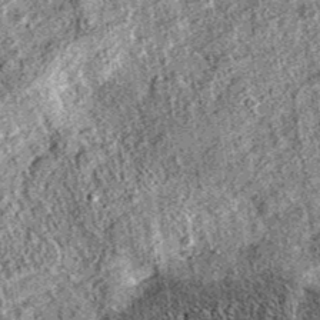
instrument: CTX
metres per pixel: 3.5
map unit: eAb
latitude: 36.6868
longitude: 109.1242
